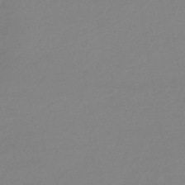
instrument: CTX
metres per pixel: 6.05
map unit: lHb
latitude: -44.0094
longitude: 62.0850
